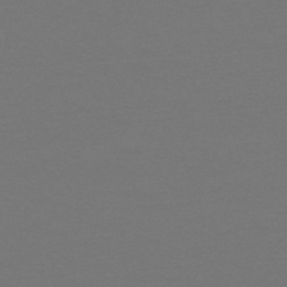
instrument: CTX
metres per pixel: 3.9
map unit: HNb
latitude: -51.7478
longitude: -43.5560
